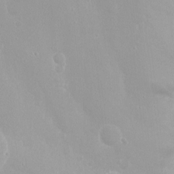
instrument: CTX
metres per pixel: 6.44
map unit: Nhu
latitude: -11.7289
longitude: -38.1578
